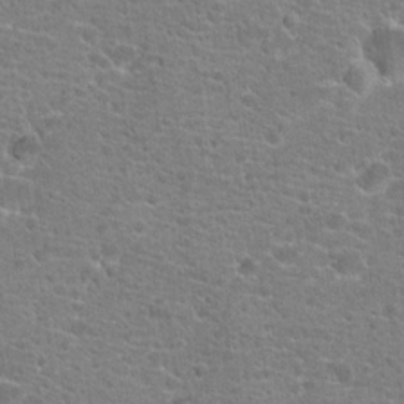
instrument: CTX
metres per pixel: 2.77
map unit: Hto
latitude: 18.6679
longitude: -41.3481
